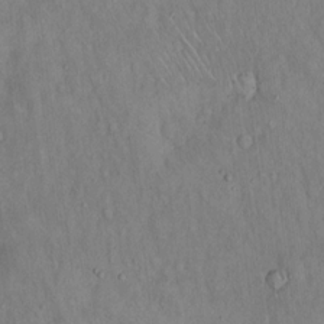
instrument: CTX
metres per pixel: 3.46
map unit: Hto
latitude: 15.4616
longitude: -60.3278
